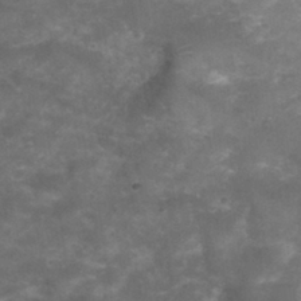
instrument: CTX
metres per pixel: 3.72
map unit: Nhu
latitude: 29.1970
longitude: -50.1577
